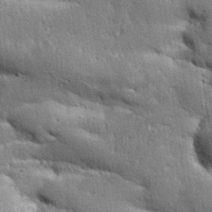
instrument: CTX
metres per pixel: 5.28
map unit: Aa
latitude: 32.8947
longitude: -144.3845
